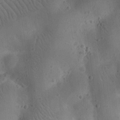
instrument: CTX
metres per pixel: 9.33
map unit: eHh
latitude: 23.6127
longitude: -67.2725
